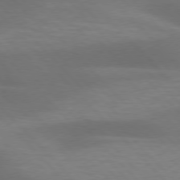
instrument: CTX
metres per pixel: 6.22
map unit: lApd
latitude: 76.6868
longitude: -59.4993
